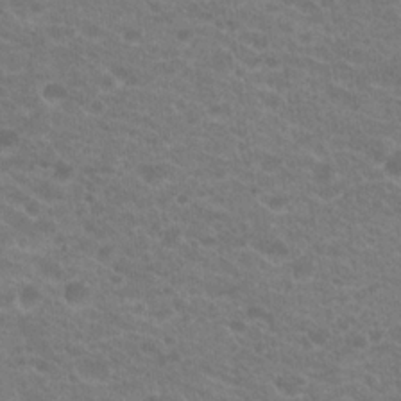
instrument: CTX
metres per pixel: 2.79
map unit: Hto
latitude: 20.1578
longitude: -37.7450
